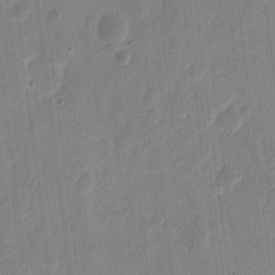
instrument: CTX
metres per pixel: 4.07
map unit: eHh
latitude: 11.1214
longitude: -68.5924
